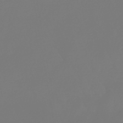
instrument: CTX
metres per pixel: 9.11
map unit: eHb
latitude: -46.7085
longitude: 79.6155
